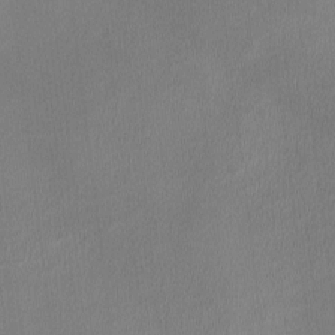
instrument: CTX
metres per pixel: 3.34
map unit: HNhu
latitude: -2.8974
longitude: -7.3671
